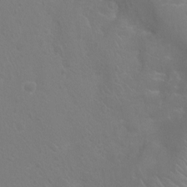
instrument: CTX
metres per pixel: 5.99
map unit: Ht
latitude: -9.4643
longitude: -20.4790
